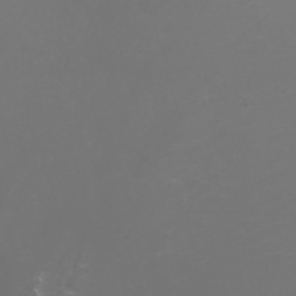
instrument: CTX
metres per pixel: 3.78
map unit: Nhu
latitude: -5.2187
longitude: -73.2159
